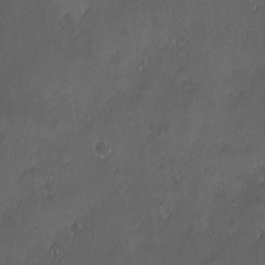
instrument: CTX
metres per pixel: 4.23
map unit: Ave
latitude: -10.7652
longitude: -121.5560
